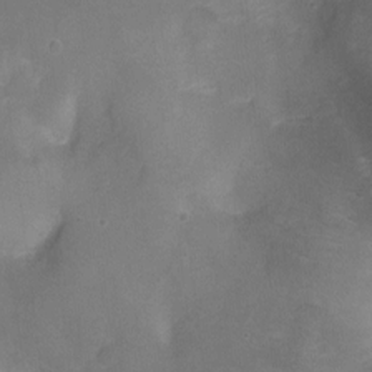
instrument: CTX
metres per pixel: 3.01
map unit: Nhu
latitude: -9.3887
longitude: -42.8380
